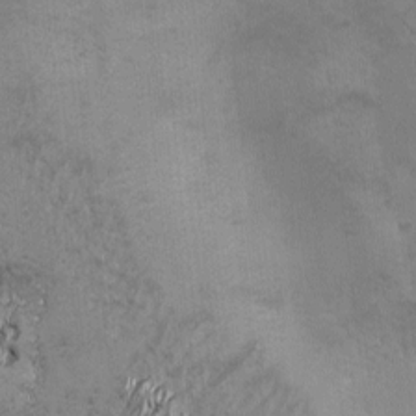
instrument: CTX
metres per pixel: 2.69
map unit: Ave
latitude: -7.1998
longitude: -121.0837
